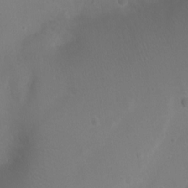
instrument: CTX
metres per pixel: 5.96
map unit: Ht
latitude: 1.4993
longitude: -21.0837
